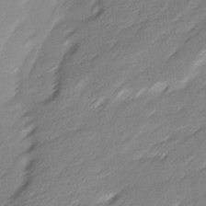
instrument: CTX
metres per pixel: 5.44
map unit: Ave
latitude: 15.9906
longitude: -136.1578
